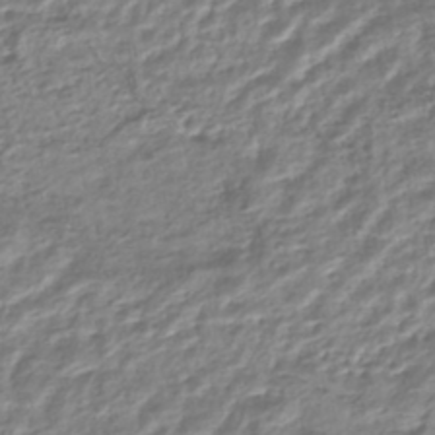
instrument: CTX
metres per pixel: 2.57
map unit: HNhu
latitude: -44.8786
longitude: 103.4832
